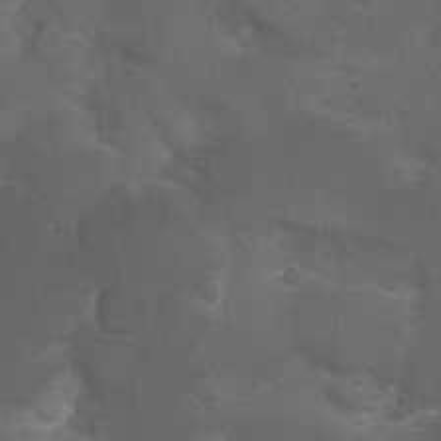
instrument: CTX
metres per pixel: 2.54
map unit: Nhu
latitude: 24.5545
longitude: -51.6316
